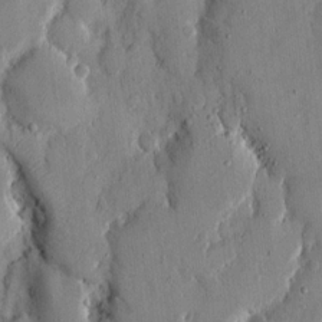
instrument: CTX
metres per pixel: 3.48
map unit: eHh
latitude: 12.4601
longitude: -69.1970
